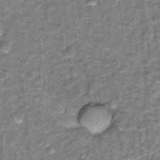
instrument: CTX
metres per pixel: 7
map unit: Hto
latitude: 15.9151
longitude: -36.2334
